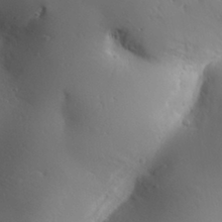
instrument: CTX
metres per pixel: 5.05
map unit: Aa
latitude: 31.4616
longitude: -143.3104
